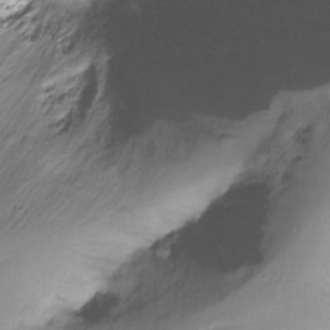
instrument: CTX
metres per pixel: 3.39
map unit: Ht
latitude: -16.6141
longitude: -48.5924
